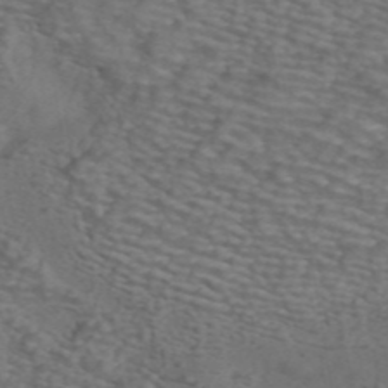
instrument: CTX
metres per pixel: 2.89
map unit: ANa
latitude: 44.3656
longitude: 28.9164
